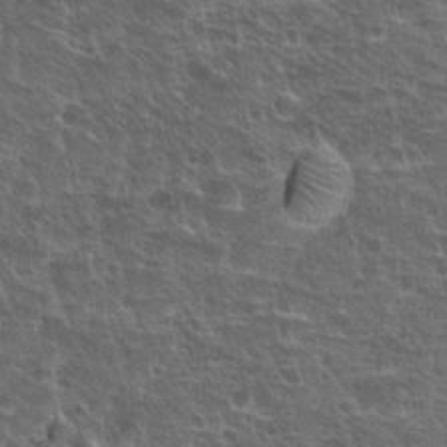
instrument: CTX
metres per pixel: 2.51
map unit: Hto
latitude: 18.7813
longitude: -41.7449
